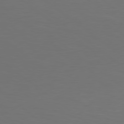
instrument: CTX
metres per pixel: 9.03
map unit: Hpe
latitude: 78.6491
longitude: -173.4993
